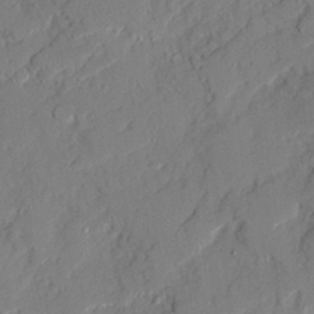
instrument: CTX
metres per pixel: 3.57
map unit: Ave
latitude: 21.8584
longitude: -129.2159
